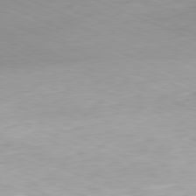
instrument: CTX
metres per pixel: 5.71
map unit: Hpe
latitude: -81.8423
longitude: 14.3496
